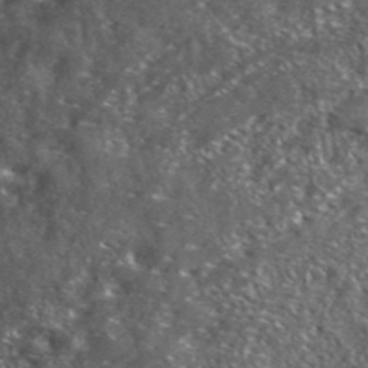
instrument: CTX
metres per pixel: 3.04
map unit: lHvf
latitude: 41.8772
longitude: -88.5924
